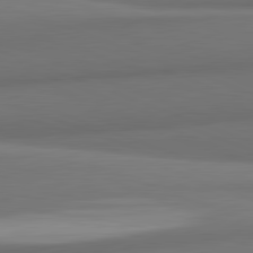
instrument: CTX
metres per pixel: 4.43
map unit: lApd
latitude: 82.0444
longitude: 169.9178
